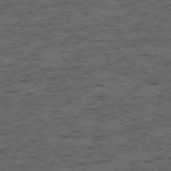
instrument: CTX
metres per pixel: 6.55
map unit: Ap
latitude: -76.2928
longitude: -91.7072
